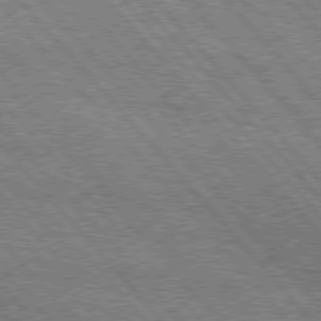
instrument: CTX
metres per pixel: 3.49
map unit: Hpe
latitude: 76.4034
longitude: -150.3656
